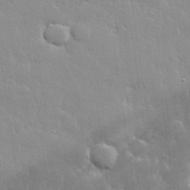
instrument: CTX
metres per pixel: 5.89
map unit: lHvf
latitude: 32.2711
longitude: -93.2348
